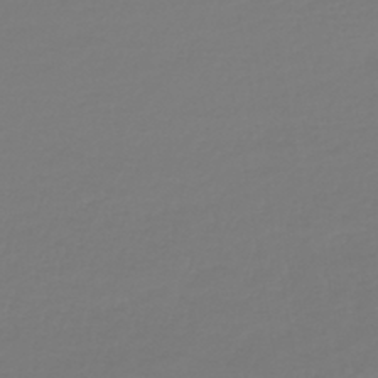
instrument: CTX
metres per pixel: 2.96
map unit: lHb
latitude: -42.5762
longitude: 60.3873
